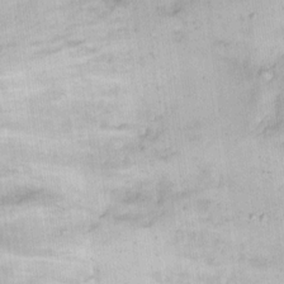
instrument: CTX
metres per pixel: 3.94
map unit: eHh
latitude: 15.1404
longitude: -66.1199
